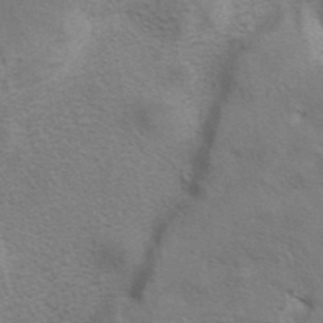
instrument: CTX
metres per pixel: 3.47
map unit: eAb
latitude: 41.2725
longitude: 105.8800
